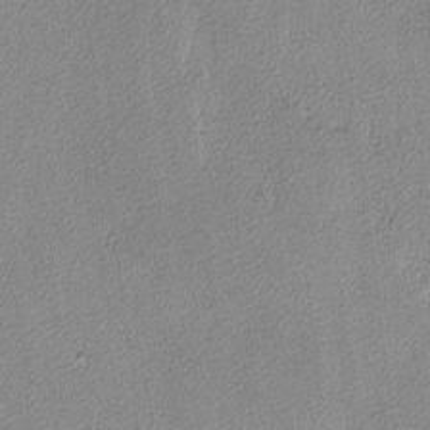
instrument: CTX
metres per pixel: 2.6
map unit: lAvf
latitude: -8.5574
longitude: -112.5735
